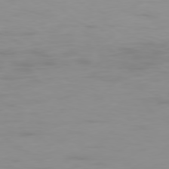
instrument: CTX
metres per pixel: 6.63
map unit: Ap
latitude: -78.7274
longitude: -96.4979
